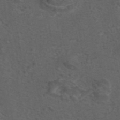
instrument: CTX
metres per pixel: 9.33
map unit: eAb
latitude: 43.5560
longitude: 104.9164
